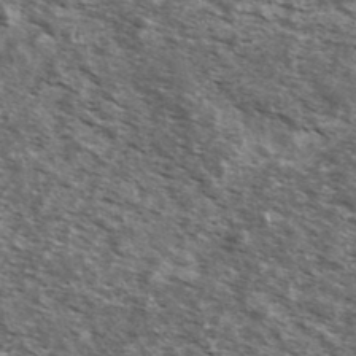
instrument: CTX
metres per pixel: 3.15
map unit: Ave
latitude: 39.4237
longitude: -108.3089
